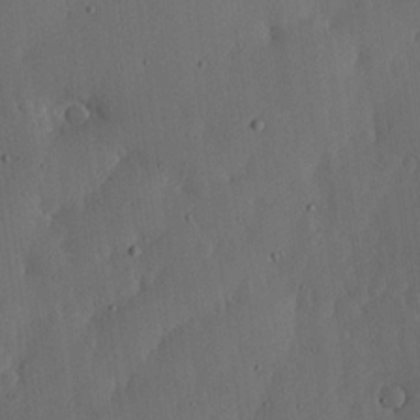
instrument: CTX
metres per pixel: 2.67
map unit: lHvf
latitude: 19.0269
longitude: -115.1592
